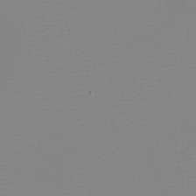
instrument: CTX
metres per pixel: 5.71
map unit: eHh
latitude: -5.7666
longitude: -86.0255
